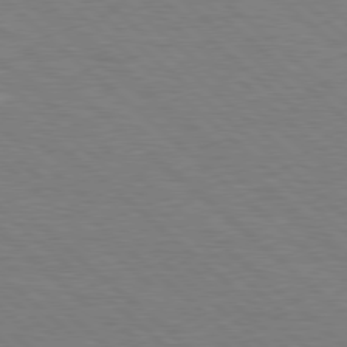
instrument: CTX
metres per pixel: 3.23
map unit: Hpe
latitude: 78.1389
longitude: -152.5924
